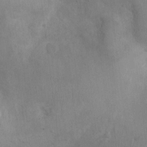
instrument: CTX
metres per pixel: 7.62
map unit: Ht
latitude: -2.8408
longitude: -15.8962
